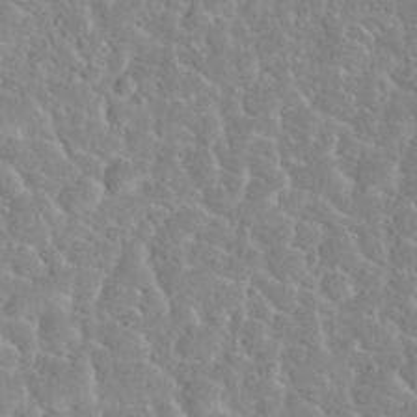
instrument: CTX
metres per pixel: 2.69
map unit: Nhu
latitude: 29.5749
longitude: -52.7246
